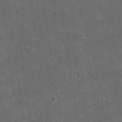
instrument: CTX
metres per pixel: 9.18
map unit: eHh
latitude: 19.6694
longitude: -65.6883
